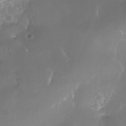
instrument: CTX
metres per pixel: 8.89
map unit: Nhe
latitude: -35.7855
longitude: -131.3671
